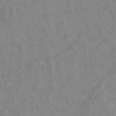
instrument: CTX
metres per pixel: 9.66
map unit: ANa
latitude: 42.5924
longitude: 27.0108
